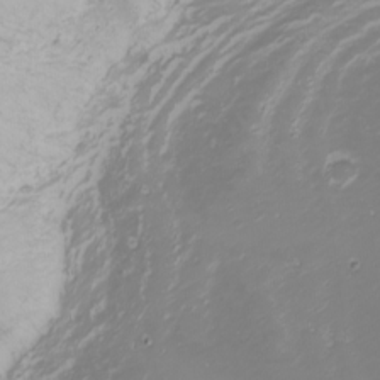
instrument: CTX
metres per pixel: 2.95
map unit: Nhu
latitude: -0.9542
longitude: -78.9325
